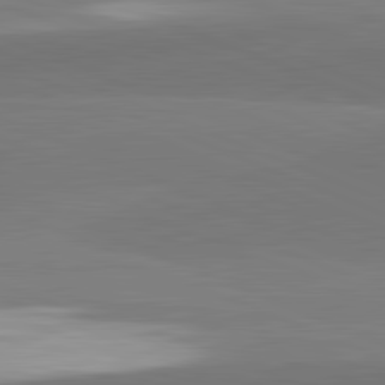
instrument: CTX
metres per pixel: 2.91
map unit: lApd
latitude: 82.1577
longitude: 150.9542
